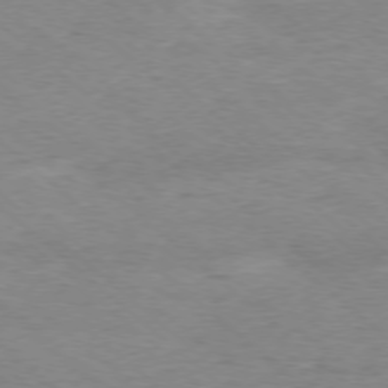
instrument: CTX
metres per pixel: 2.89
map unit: Ap
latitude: -77.5399
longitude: -92.8569
